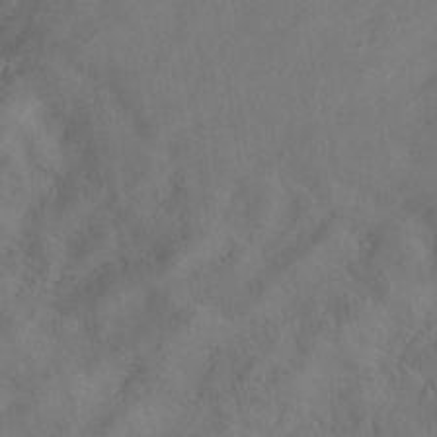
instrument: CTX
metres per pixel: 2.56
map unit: HNhu
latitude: -39.3132
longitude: 107.1998
